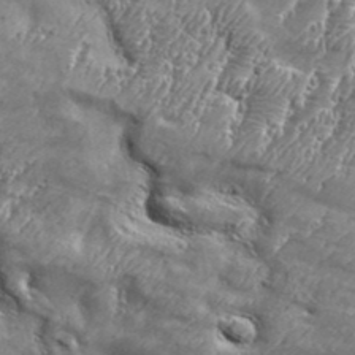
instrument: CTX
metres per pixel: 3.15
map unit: Aa
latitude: 34.5168
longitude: -135.1781
